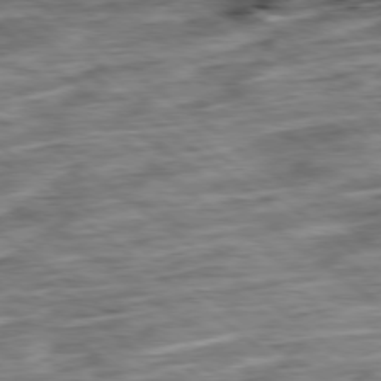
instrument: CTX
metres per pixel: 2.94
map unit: Ap
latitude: -78.9163
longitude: -48.2711
